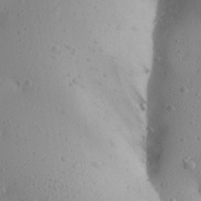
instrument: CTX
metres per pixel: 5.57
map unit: Aa
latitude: 27.2348
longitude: -128.5923
